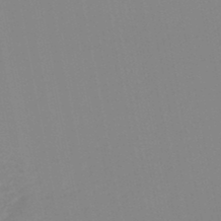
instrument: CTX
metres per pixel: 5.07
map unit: lHb
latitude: -48.3684
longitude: 70.1228
